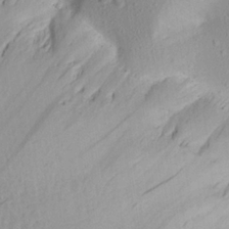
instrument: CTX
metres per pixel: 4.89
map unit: Aa
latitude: 22.2333
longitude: -145.0836
